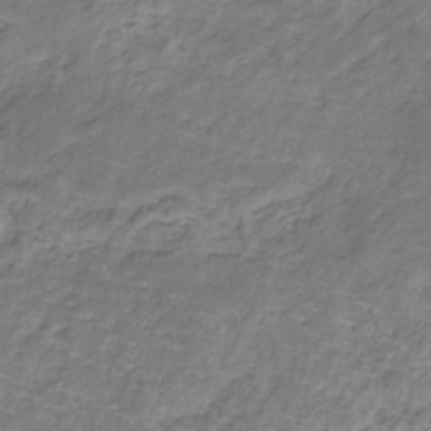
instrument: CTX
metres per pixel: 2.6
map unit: eHb
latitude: -32.7086
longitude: 67.5210
